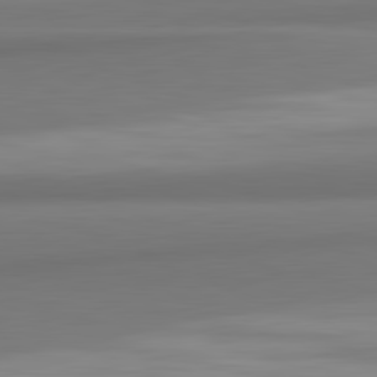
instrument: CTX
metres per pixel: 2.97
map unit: lApd
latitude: 82.2900
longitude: 169.9745
